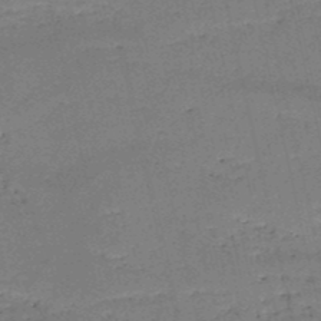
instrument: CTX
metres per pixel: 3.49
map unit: HNb
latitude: -49.8234
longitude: -41.1970
